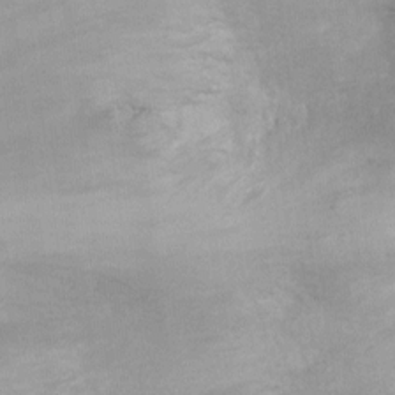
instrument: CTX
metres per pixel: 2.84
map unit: Ht
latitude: -3.0297
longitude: -15.8206
